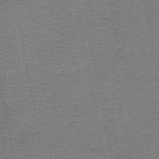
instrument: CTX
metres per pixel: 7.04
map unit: HNb
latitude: -48.6897
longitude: -42.5168
